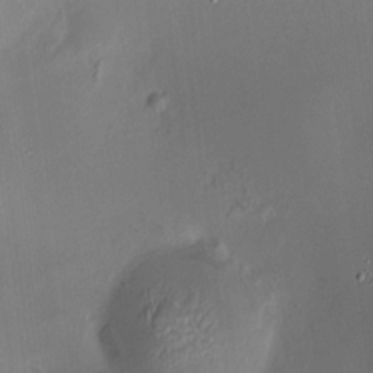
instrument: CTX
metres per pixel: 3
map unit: HNhu
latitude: 8.7246
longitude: 10.1417
